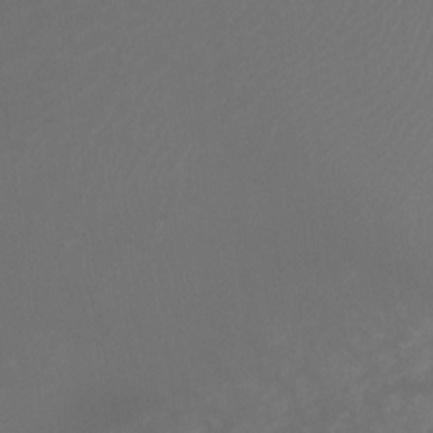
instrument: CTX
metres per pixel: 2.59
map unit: Ht
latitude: -9.9178
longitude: -33.6127
